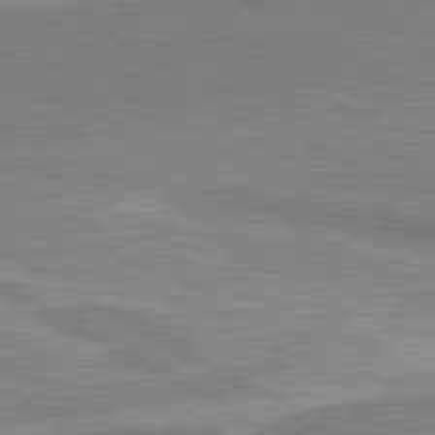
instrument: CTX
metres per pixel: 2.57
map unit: lApd
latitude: 80.7624
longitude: 143.0108
